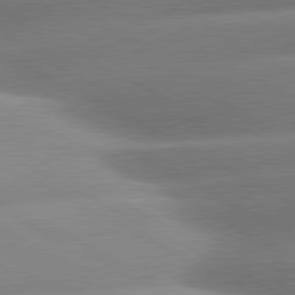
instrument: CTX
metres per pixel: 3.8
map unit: lApd
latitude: 80.5735
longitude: -158.4412
